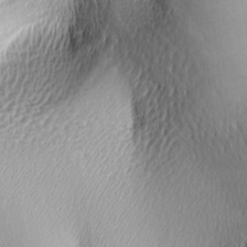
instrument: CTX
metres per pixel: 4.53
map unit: lAa
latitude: -5.4454
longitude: -122.7813
